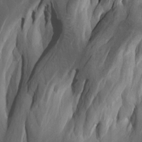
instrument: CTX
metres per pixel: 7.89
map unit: Htu
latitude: -8.0283
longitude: -66.7624
